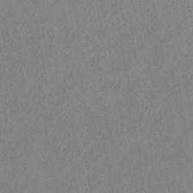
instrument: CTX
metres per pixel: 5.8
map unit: HNhu
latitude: -40.2928
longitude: 100.8408
